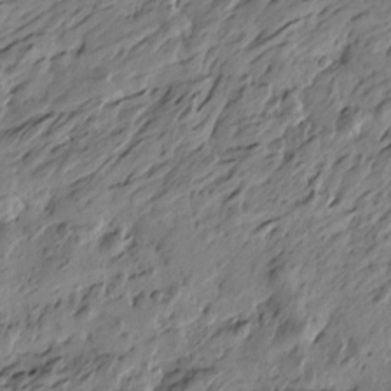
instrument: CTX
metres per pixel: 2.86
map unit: Htu
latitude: -5.5777
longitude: -178.7813
